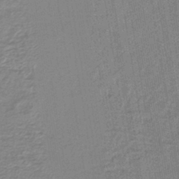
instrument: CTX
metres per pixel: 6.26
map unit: lHb
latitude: -41.4643
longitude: 62.4818
